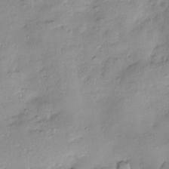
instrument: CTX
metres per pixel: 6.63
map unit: Htu
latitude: -8.8030
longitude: 176.5763
